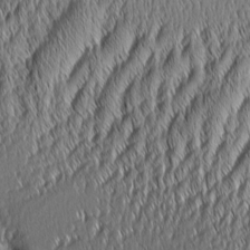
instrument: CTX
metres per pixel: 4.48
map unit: Aa
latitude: 6.7813
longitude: -130.2145
